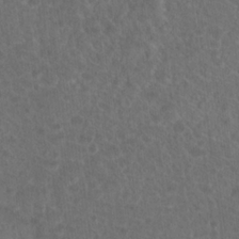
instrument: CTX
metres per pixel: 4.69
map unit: Hto
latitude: 18.8191
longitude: -40.2144
